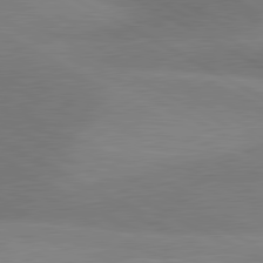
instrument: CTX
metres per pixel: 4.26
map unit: lApd
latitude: 80.8380
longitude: 125.5210
